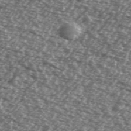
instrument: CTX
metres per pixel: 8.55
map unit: Ave
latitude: 38.7057
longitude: -112.3656
